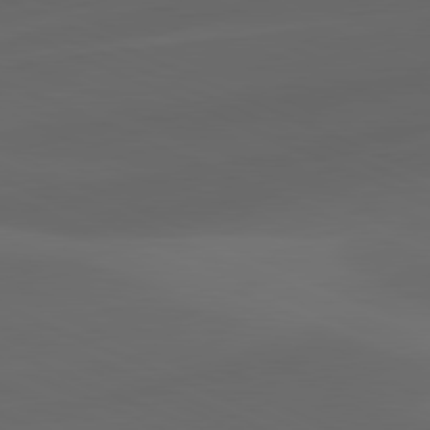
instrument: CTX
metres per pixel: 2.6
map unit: lApd
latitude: 81.1781
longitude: -82.6301
